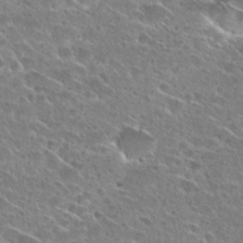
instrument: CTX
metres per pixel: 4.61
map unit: Hto
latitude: 26.7435
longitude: -44.0255
